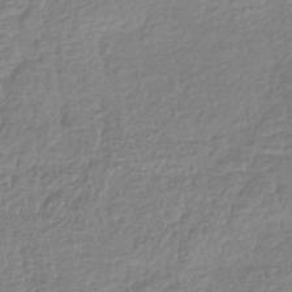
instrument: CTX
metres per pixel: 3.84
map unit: lHb
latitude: -41.1431
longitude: 72.4440
